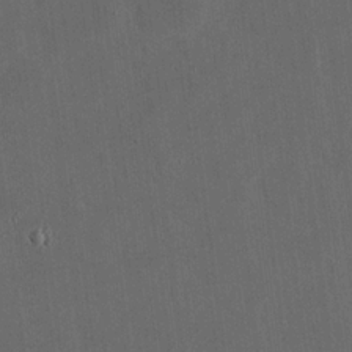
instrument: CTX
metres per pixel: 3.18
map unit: eHh
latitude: 19.2537
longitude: -65.4237
